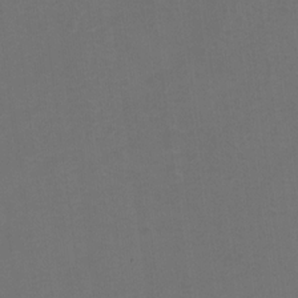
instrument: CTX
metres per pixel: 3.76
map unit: Hto
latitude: 4.1578
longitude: -32.8191
